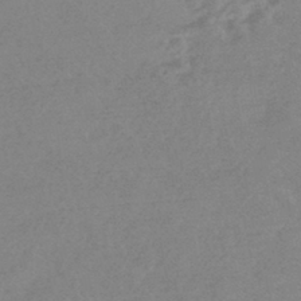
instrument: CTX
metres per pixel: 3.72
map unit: HNhu
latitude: -44.8408
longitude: 91.8045
